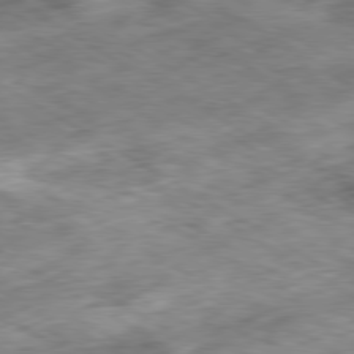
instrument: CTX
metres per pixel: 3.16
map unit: Hpe
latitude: -80.4440
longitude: 22.7086
